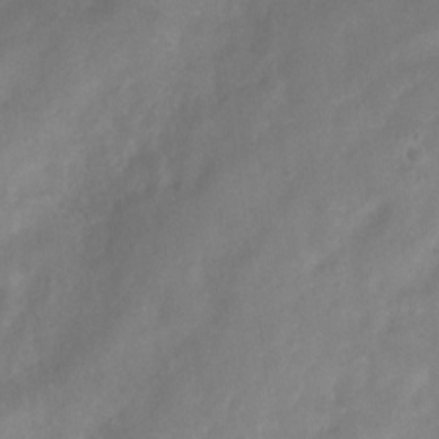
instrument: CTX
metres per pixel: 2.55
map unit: Nhu
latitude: 7.2537
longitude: -22.1389
